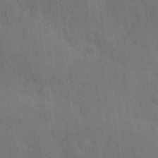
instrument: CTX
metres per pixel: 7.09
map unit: Hve
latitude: 18.6301
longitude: 151.1809
